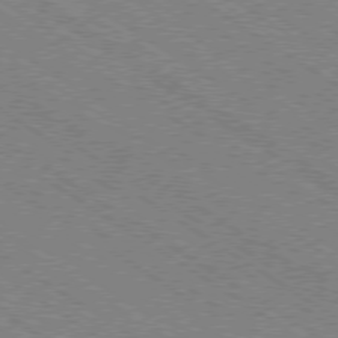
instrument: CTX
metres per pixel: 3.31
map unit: Ap
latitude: -79.1809
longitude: -79.4049
